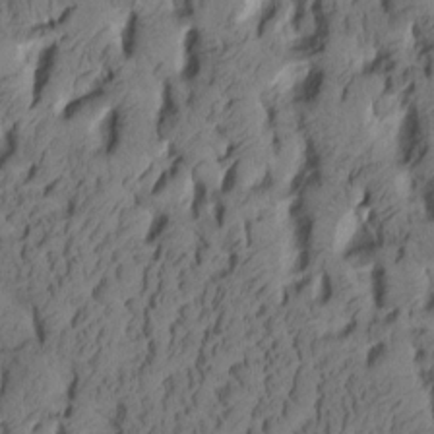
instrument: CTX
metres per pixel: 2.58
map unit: Aa
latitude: 8.6869
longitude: -126.9325
